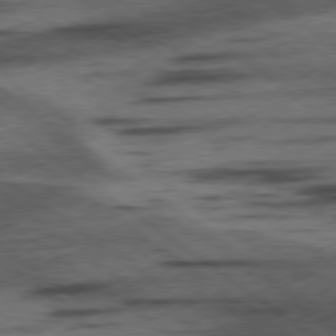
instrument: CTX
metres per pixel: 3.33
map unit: lApd
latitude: 78.2901
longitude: -53.3671
